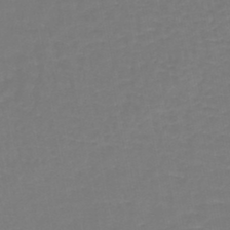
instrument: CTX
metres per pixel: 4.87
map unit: lHb
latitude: -42.8974
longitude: 63.5210
